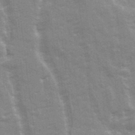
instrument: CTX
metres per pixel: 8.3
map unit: Ave
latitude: 21.8961
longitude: -133.7072
